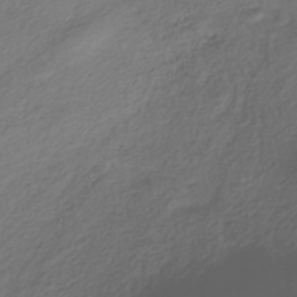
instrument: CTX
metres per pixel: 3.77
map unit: HNhu
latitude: -40.5385
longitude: 100.1227
